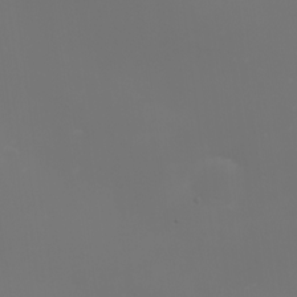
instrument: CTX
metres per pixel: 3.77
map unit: Nhu
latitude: -2.1794
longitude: -76.5168
